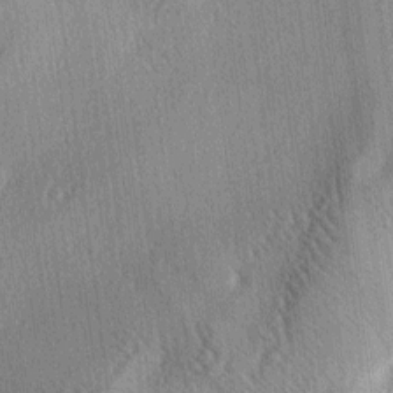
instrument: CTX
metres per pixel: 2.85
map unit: lAa
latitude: -4.6140
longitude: -126.0444
